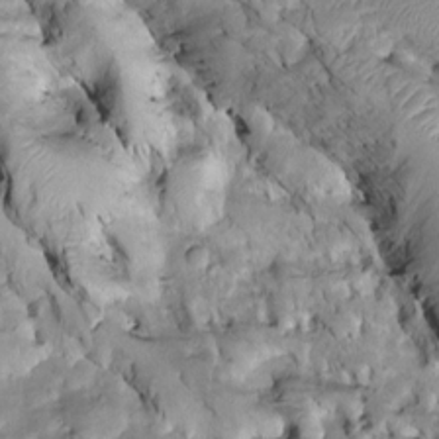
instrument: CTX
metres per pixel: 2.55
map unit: Htu
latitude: -1.8801
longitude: 149.5399
